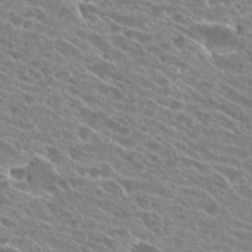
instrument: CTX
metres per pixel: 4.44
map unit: Hto
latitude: 25.6127
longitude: -41.9150
